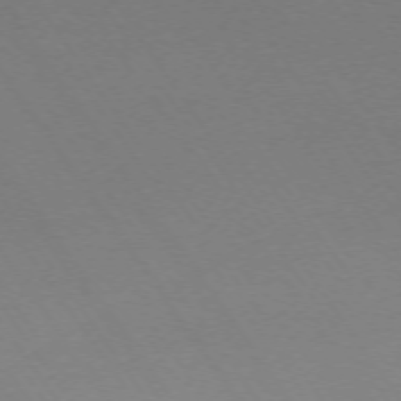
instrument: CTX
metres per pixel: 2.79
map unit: Ap
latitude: -73.8611
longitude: -71.7827
